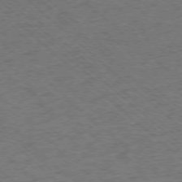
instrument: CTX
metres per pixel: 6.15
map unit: Ap
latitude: -75.8801
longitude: -79.3482
